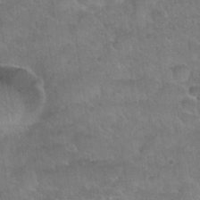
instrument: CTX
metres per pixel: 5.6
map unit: Nhu
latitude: 30.8002
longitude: -51.8016
